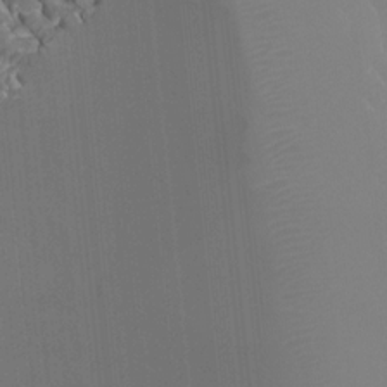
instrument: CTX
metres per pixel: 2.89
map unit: Ht
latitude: -4.4629
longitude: -26.9892
